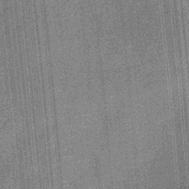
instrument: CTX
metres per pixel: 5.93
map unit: eHb
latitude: -31.1998
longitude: 73.6911
